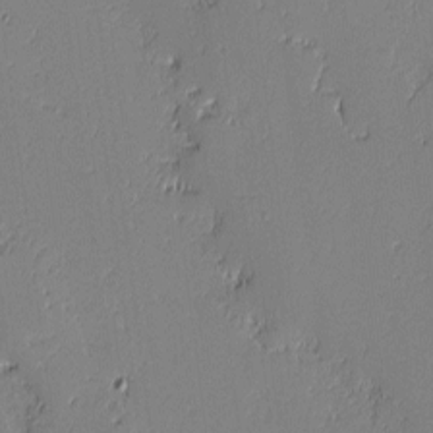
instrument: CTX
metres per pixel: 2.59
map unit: lAvf
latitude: -0.5952
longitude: -108.4034
